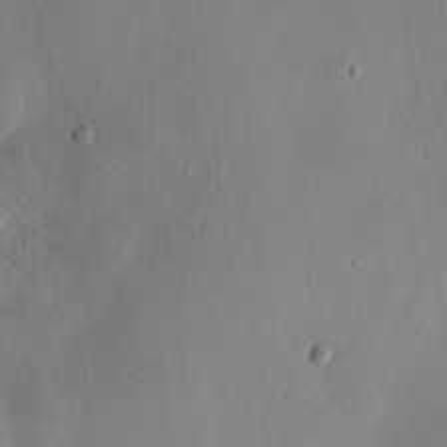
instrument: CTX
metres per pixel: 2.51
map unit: HNhu
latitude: 3.3481
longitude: -7.2915
